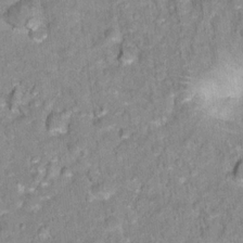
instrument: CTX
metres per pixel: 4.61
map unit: Hto
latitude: 16.7246
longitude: -36.5168
